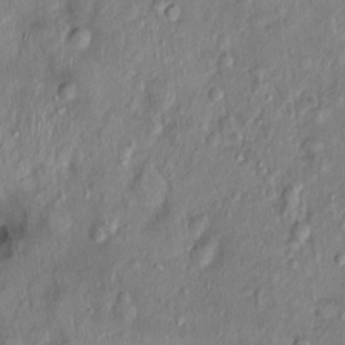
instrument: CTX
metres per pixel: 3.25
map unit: Nhu
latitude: 0.7246
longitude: -14.9325
